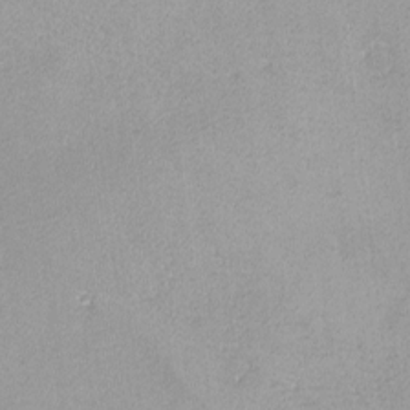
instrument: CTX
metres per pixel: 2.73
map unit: lHvf
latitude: -13.7856
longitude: -103.9717
